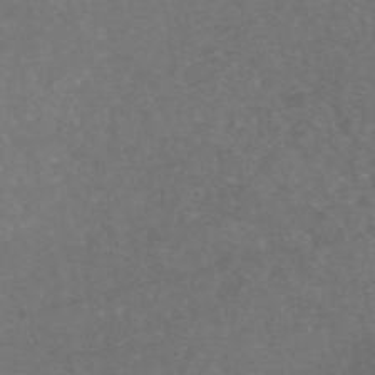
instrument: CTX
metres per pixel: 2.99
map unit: eAb
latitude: 46.2334
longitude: 115.5777
